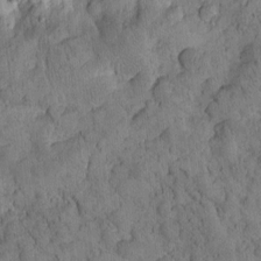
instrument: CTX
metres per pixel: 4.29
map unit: Htu
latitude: -3.6910
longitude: 172.5574
